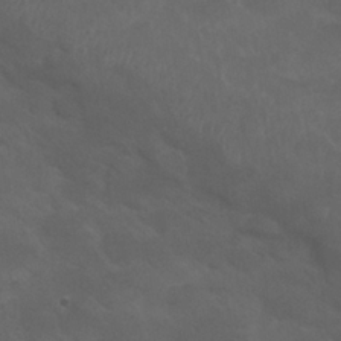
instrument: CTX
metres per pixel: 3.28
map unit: Nhu
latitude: 24.8191
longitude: -53.1403
